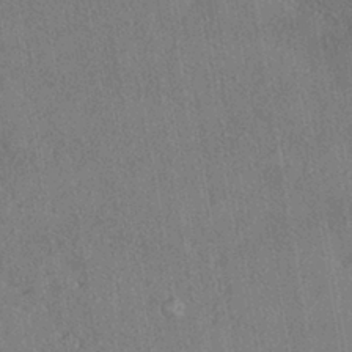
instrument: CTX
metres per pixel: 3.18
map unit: eHh
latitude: -41.1431
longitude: 120.6896
